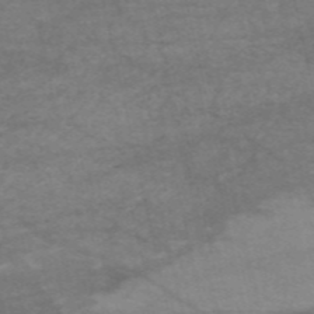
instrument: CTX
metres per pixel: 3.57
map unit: HNb
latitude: -54.6141
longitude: -44.6301
